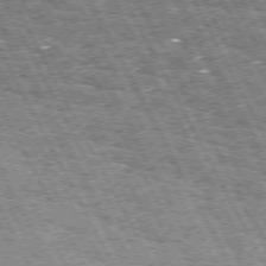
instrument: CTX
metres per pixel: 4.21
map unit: Hpe
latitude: 72.2334
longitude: -125.0458
